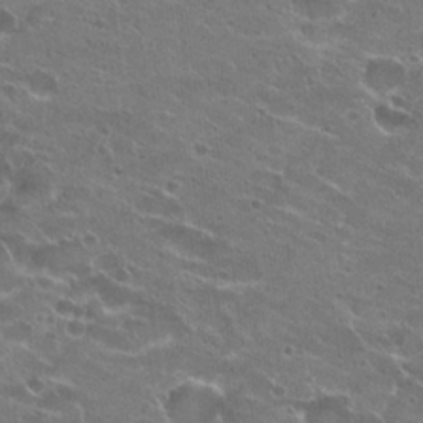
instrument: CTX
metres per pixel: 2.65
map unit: Hto
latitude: 23.1025
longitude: -41.4804
